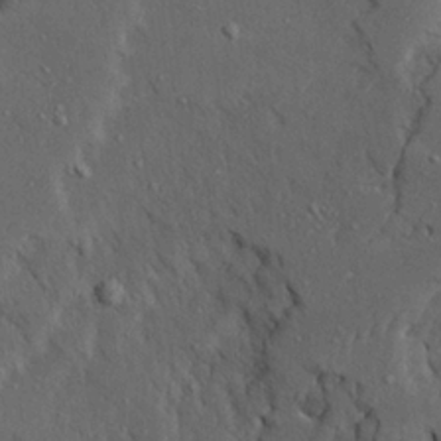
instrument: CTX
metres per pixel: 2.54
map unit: Ave
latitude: 23.5371
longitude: -130.7814
